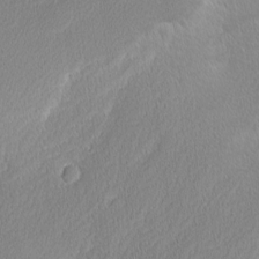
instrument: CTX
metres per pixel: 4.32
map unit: Nhu
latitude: 1.8205
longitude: -77.1781
